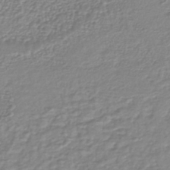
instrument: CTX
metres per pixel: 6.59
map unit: lHb
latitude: -40.2172
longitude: 61.1431
